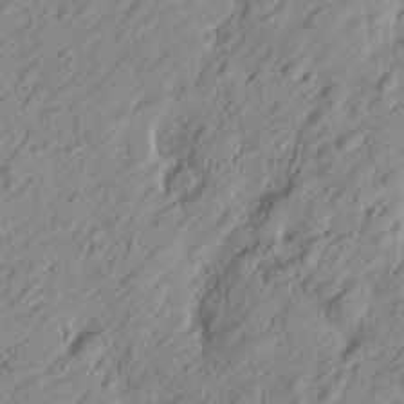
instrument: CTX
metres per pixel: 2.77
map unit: Htu
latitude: -0.7653
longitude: -175.0270
